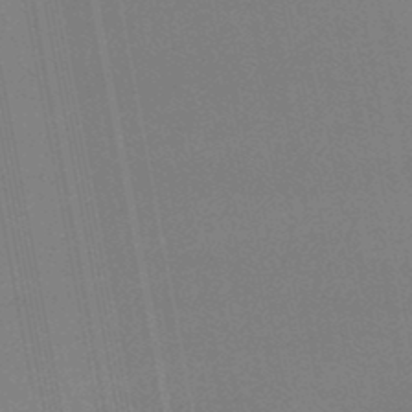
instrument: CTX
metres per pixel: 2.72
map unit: lHb
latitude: -47.1620
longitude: 68.3306
